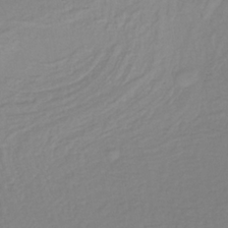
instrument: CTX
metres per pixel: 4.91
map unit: lHb
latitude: -34.3684
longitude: 64.1228
